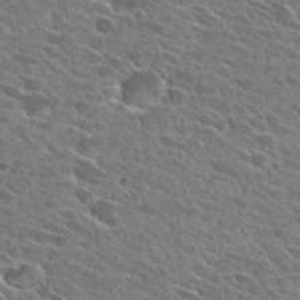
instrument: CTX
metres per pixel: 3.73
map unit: Hto
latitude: 27.8961
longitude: -43.0081
